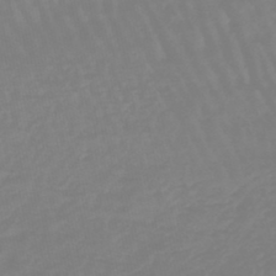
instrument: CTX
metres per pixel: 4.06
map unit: eHb
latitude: -45.4832
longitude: 80.9542
